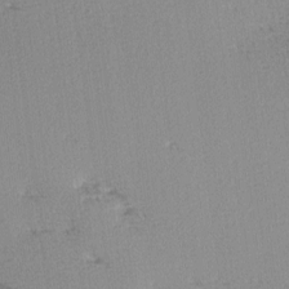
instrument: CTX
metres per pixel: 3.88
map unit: Hve
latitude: 2.9702
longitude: -122.2334
